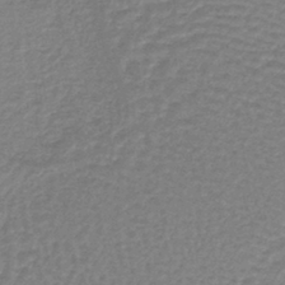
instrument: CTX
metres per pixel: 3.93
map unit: lHb
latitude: -40.1228
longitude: 63.1809
